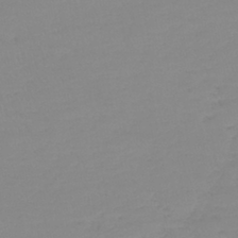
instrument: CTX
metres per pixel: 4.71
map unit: lHb
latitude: -40.0850
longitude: 68.0850
